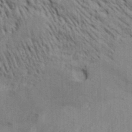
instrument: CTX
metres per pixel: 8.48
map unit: Aa
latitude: 32.4979
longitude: -135.6505
